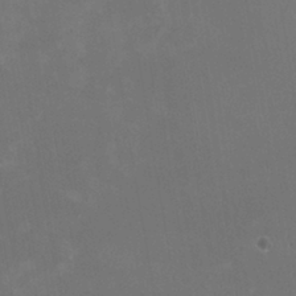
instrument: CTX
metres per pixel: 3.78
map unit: HNhu
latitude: -1.1054
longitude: -1.1970
